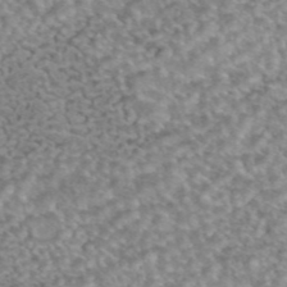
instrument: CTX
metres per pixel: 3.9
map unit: eAb
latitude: 45.0458
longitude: 104.7652
